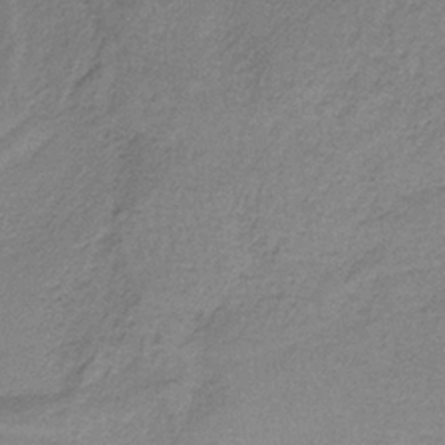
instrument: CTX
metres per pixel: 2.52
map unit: HNb
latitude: -34.3684
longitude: 59.1242
